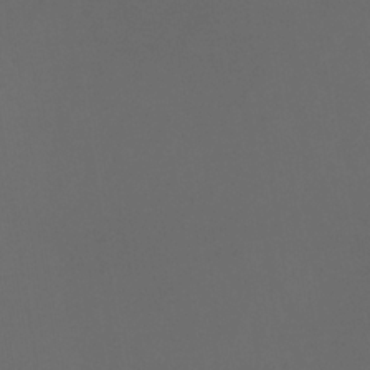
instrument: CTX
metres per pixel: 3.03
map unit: eHb
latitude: -32.2551
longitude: 71.9745
